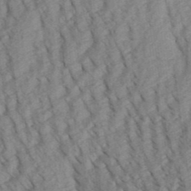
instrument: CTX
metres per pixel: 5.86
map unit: Aa
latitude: 30.4601
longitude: -138.4979
